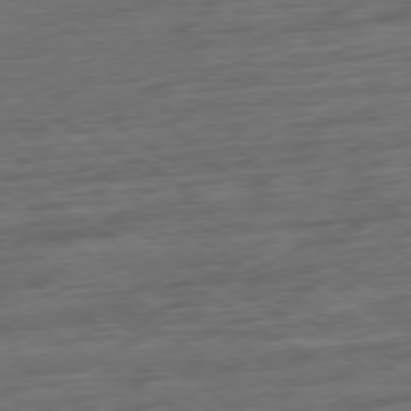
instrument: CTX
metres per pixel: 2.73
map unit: Ap
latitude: -80.0283
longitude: -52.9703
